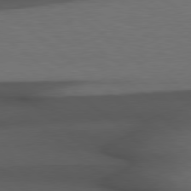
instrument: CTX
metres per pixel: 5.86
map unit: Hpe
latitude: 78.5546
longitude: -161.8961
